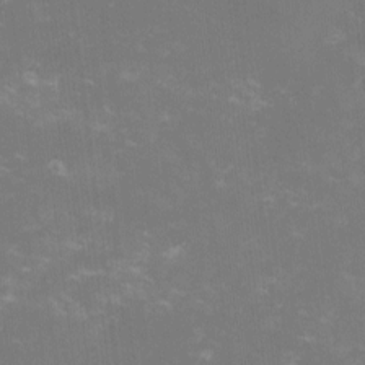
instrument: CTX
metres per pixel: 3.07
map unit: lHvf
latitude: -14.4818
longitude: -100.9703
